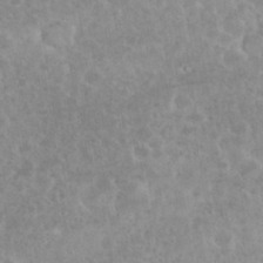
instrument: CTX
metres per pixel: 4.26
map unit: eHh
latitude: 35.3481
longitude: -62.1389
